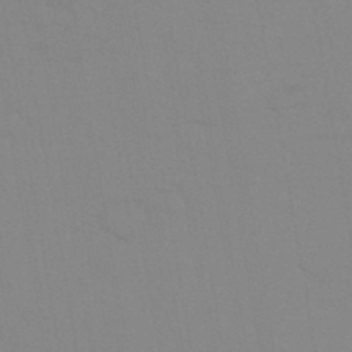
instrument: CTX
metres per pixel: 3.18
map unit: eHb
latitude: -44.4629
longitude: 86.6141
